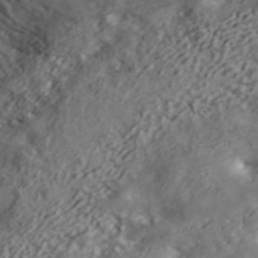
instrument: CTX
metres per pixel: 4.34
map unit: ANa
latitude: 43.1025
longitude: 47.6533
